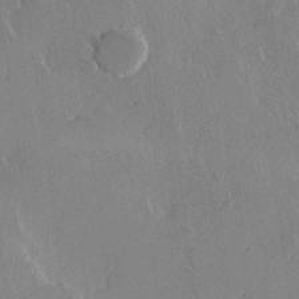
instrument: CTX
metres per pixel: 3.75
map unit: Hve
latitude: 22.1389
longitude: 148.5763
